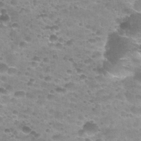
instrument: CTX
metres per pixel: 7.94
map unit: Nhu
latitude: 27.4804
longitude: -54.8191
